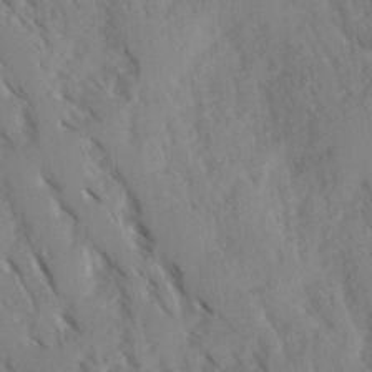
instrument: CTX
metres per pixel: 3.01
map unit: Ave
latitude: -0.5196
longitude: -110.9703
